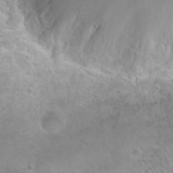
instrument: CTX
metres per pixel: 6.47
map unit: Hto
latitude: 25.6127
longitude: -29.6694
